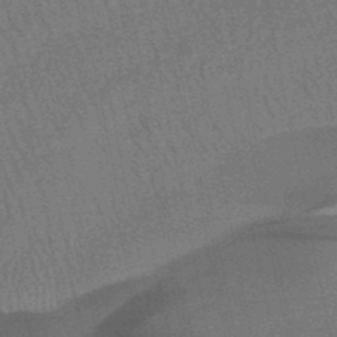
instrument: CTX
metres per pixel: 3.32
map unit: HNb
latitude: -49.3888
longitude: -51.7638
